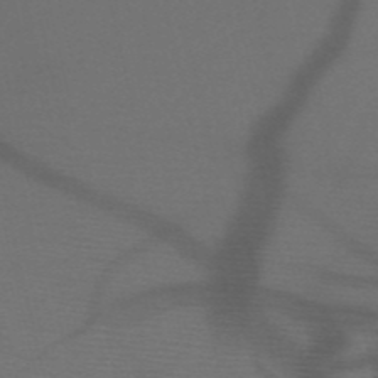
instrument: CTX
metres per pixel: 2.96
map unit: HNb
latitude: -51.3132
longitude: -46.4223
